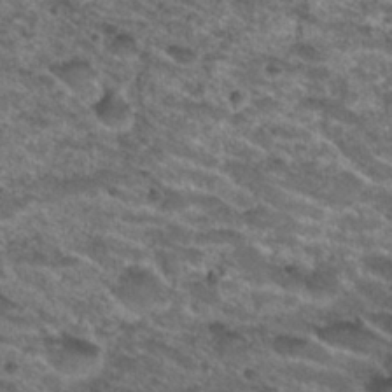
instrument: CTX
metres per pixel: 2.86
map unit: Nhu
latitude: 29.2537
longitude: -49.7828
